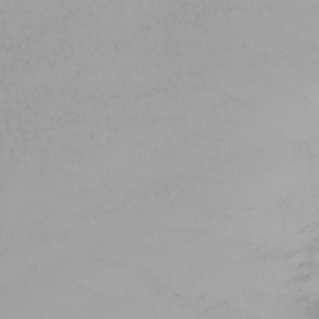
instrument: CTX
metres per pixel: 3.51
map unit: Nhu
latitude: -4.2928
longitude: -89.9528
